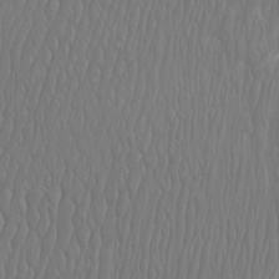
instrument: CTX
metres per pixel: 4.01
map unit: Htu
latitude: -9.2187
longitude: -75.9339
